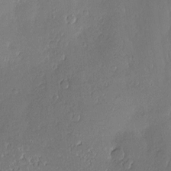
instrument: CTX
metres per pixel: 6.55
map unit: Nve
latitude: -7.6722
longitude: 173.3132
